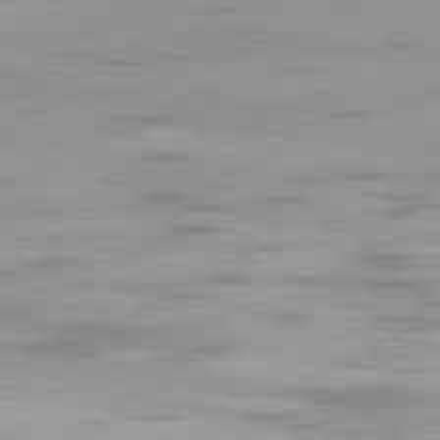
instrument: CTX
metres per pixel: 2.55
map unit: Ap
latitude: -80.2362
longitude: -60.3845
